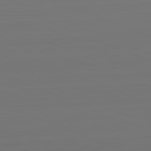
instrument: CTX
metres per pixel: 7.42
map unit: Hpe
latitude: -81.9178
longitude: 7.6722
